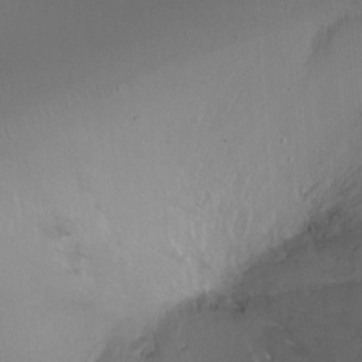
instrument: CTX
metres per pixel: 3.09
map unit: Ht
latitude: -14.7275
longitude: -41.0269
